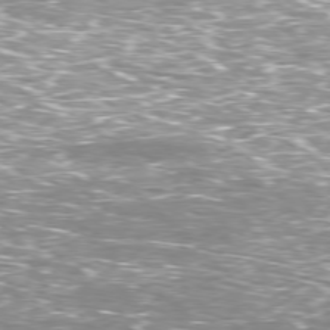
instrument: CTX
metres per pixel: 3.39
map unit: Hpe
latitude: -77.8611
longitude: 15.3132
